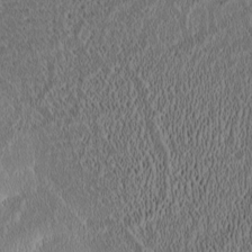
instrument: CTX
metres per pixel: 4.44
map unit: Htu
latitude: -2.3117
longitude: 167.4076
